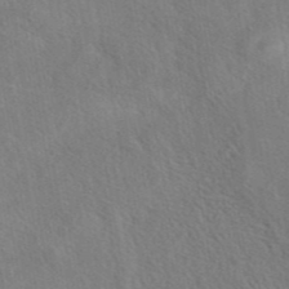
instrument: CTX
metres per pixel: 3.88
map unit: eAb
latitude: 42.4790
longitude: 110.8785
